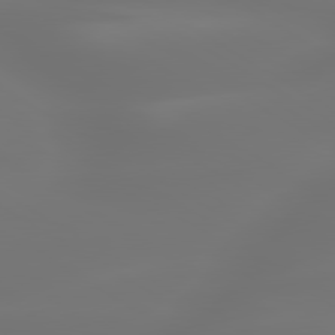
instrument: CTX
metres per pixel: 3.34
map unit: lApd
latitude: 79.8961
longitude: -138.1578
